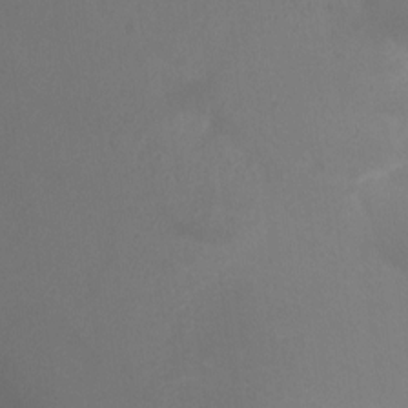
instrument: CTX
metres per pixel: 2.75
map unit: Ht
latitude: -10.0472
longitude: -33.5749
